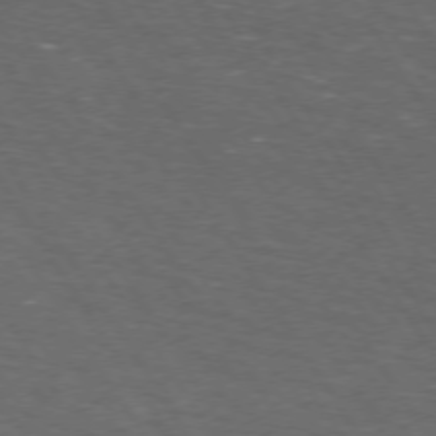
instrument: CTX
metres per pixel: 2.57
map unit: Hpe
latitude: 73.0081
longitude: -124.8569
